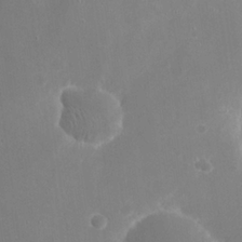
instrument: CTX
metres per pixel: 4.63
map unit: eHh
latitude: 19.8772
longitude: -68.5924
